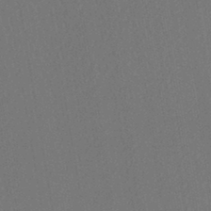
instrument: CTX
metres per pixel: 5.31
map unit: lHb
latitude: -43.4454
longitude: 68.0094
